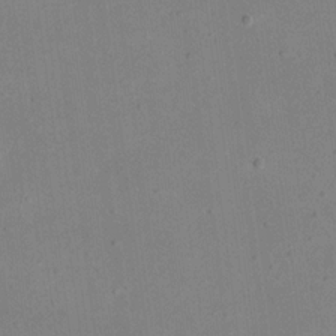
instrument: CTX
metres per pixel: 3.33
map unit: eHh
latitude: 18.6301
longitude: -71.0647
